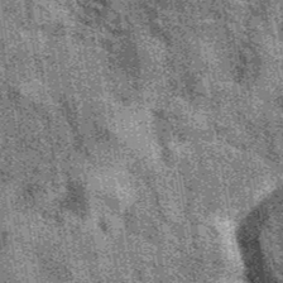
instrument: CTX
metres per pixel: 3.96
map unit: eAb
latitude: 39.6694
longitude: 107.6344
